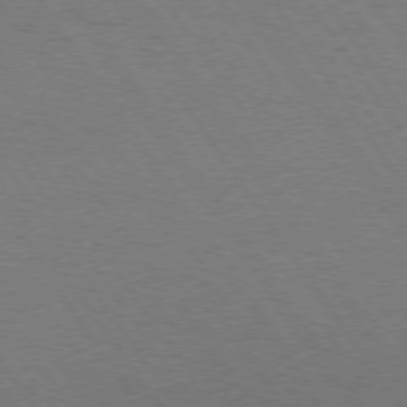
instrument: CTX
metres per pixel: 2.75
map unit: Hpe
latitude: 74.8002
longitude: -140.3845
